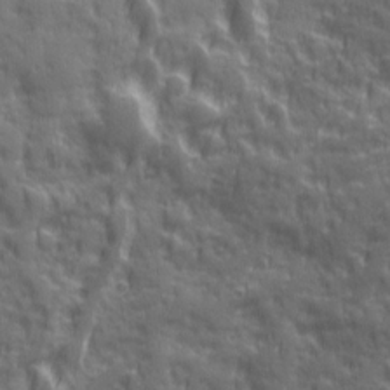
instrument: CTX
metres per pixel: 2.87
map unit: Ave
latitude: 19.7260
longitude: -132.5168
